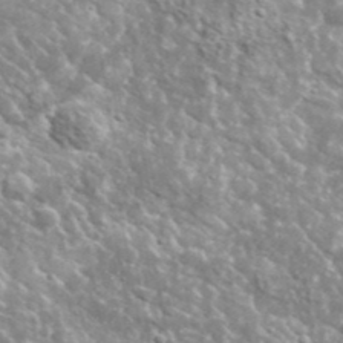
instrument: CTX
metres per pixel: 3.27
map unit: lHvf
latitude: 36.8002
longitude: -88.4790
